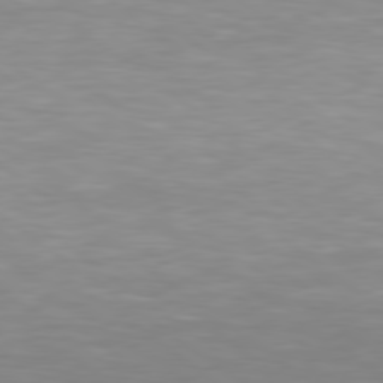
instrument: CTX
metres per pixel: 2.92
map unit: Hpe
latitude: 79.0837
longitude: -129.4804
